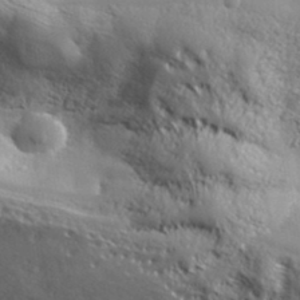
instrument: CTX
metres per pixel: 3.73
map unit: ANa
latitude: 38.4979
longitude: -91.9528
